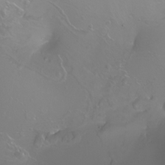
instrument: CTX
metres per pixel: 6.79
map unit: Nhu
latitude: -8.2739
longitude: -93.1025
